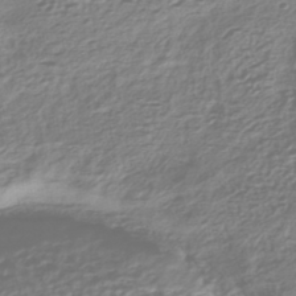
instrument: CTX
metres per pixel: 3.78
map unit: HNhu
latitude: -43.4265
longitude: 106.5007
